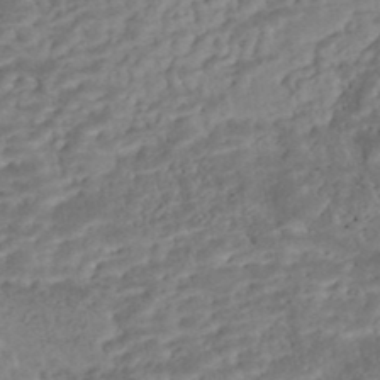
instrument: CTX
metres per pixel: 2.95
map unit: Nhe
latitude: -47.5588
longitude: -173.1403
